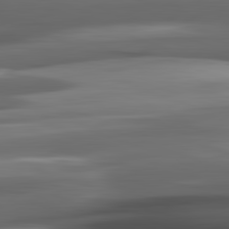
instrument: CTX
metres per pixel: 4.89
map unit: lApd
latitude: 82.1388
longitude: -140.0633
